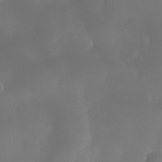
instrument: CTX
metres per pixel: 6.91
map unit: Nhe
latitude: -35.3321
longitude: -131.0648
